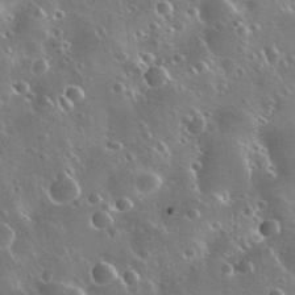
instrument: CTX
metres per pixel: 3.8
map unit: Nhu
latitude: 30.7436
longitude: -55.8205
